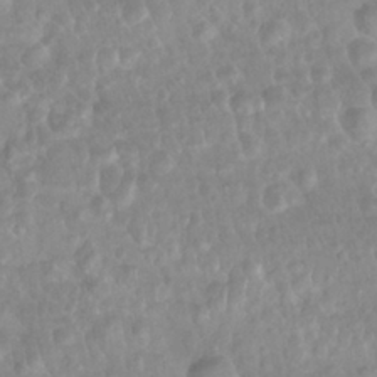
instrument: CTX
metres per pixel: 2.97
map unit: Nhu
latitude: 27.2726
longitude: -62.7247
